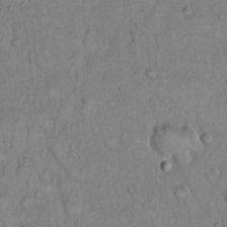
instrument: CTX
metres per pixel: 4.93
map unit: Hto
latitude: 15.1970
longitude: -57.4426
